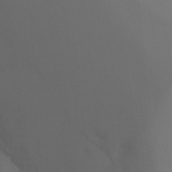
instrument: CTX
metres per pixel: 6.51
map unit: Ht
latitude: -10.9731
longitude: -34.7435
